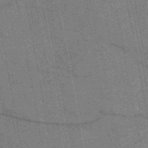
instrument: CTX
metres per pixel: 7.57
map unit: HNb
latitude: -53.8044
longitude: -41.0269
